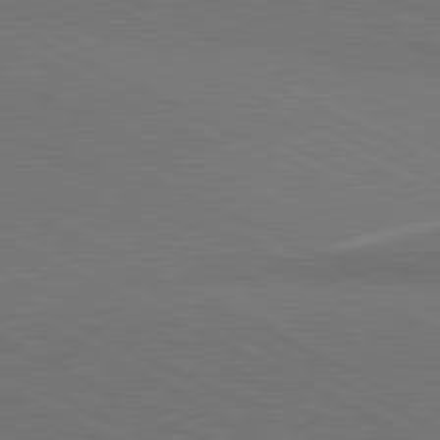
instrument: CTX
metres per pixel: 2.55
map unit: lApd
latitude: 81.1970
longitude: 149.1809
